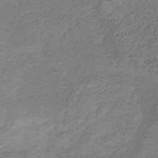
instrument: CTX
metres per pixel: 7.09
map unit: HNb
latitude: -31.8233
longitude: 60.3117
